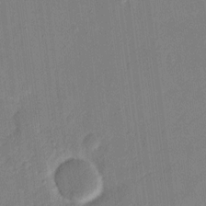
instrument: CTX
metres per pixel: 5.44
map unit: eHh
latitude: 10.0444
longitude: -68.7813
